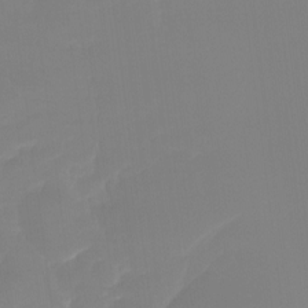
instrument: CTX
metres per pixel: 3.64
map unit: Ht
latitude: -14.8597
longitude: -52.3090
